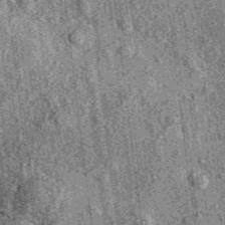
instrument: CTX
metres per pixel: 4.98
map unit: eAb
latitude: 36.5546
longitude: 107.4643
